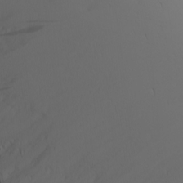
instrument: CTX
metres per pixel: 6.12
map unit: Nhu
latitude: -6.6707
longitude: -81.7827
